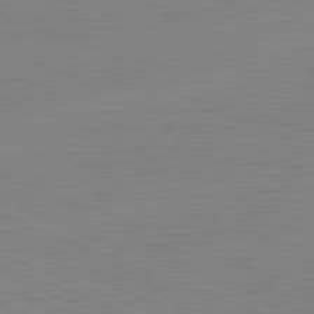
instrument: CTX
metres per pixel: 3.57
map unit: lApd
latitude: 81.8394
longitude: -157.6316
